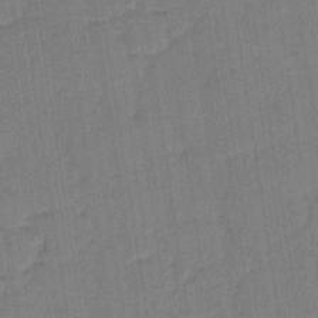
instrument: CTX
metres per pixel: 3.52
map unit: HNb
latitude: -34.3495
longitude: 62.7463
